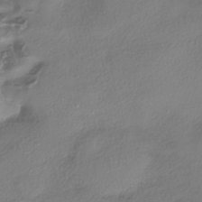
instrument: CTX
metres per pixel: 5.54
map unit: eHh
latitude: -41.8422
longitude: 121.9556
